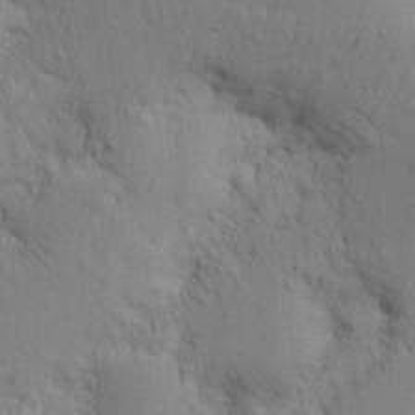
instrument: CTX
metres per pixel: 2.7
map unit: Nhu
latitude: 15.8206
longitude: -74.9325
